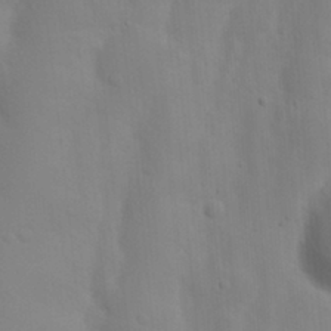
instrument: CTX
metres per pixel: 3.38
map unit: Nhu
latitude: 19.5938
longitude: -73.4616
